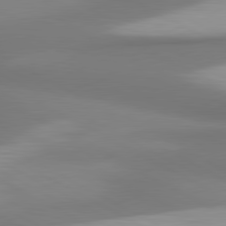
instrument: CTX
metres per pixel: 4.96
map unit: lApd
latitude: 80.9703
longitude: 174.1605
